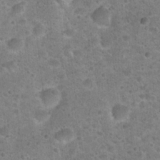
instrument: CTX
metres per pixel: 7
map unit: Hto
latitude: 22.0822
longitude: -49.6883
